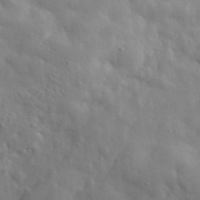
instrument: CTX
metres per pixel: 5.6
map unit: lHvf
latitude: 35.6694
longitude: -88.1767
